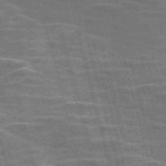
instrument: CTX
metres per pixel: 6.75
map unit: Nve
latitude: -58.6518
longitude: 65.3699
